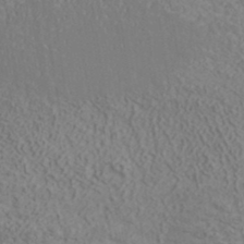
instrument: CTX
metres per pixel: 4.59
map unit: ANa
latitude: 37.0837
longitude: 19.0864
